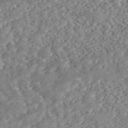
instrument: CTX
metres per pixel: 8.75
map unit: ANa
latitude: 46.4034
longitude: 50.3117
